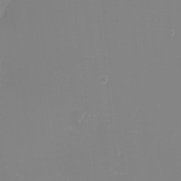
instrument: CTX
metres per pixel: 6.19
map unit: eHh
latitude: -6.3495
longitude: -82.7813
